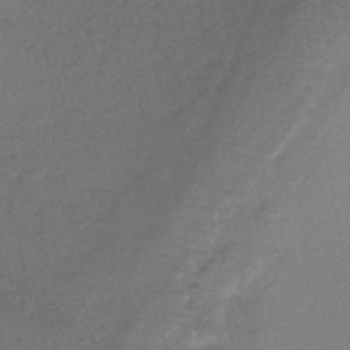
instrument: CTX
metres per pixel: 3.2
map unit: lHb
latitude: -38.6708
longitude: 68.7652
